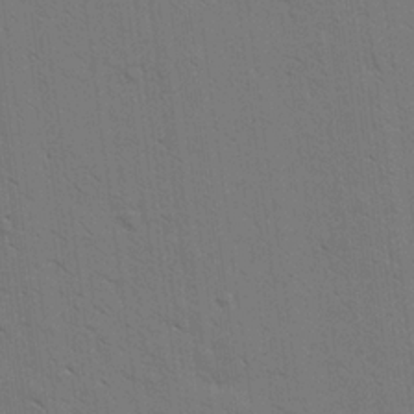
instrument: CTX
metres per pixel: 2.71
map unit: Aa
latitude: 22.1767
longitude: -140.4790
